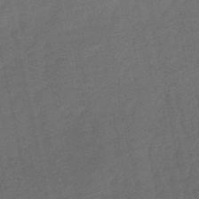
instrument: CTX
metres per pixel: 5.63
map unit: eHb
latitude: -50.7085
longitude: 78.6707
